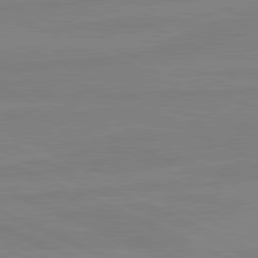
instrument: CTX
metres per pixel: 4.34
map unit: lApd
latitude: 81.2726
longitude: -178.8380
